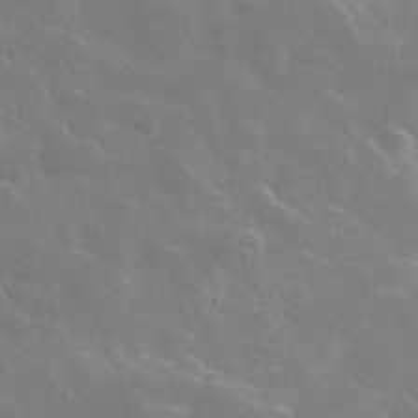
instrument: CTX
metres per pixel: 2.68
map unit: lHvf
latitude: 36.1956
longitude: -91.2348
